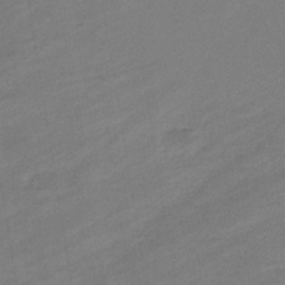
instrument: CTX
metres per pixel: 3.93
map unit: eHb
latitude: -36.9730
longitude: 78.4440
